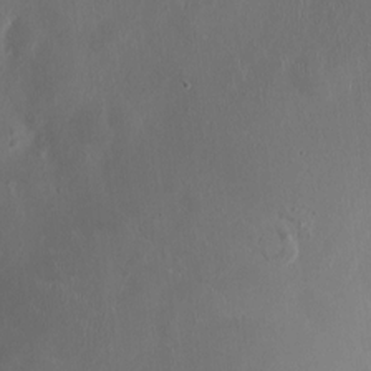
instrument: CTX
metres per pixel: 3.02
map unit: HNhu
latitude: 1.3481
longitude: -4.6113
